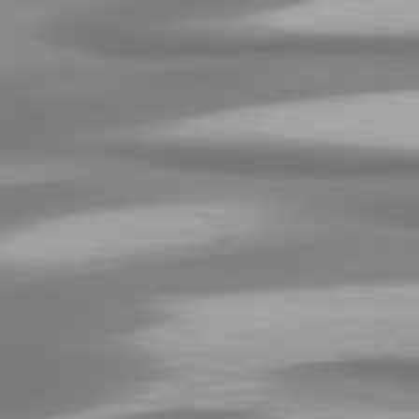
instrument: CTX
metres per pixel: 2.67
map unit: lApd
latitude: 80.4790
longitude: 178.7463
